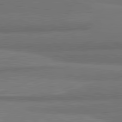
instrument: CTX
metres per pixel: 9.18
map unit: lApd
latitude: 81.9339
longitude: 175.5777
